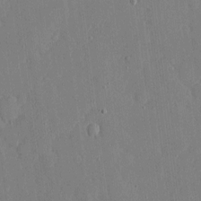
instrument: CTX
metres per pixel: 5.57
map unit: eHh
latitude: 4.9136
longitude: -72.6680
